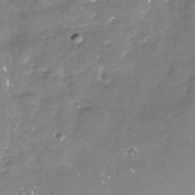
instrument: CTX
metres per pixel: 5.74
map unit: Nhu
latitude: -17.8234
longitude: -58.1578
